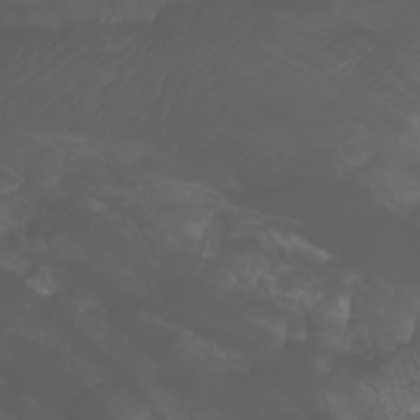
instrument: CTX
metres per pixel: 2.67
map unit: Aa
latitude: -7.4643
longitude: -79.8584
